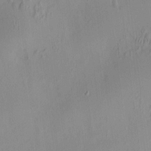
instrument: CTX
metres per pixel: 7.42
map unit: HNhu
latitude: 8.2334
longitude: 13.7100
